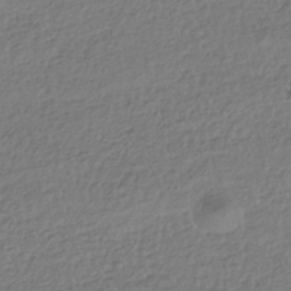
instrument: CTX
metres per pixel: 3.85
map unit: HNhu
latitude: -43.4454
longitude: 97.6911
